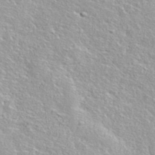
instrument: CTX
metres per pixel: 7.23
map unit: ANa
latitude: 36.8947
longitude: 14.3307
